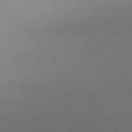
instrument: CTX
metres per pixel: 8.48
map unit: Ap
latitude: -75.9745
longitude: -94.3090
